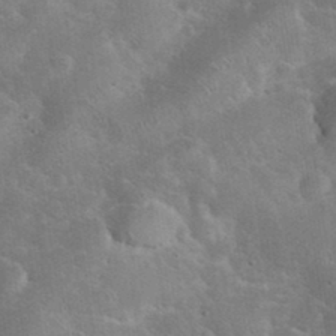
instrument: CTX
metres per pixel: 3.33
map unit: eHh
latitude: 37.1026
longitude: -66.1388
